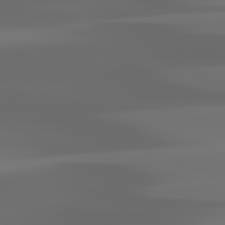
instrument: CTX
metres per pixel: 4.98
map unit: lApd
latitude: 81.8961
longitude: -145.1592
